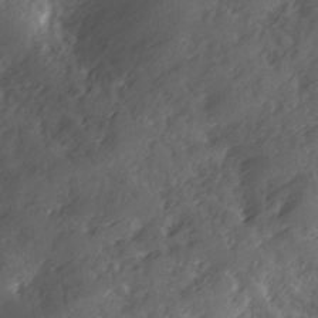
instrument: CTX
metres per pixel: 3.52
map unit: Ave
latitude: 12.6113
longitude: -103.2726
